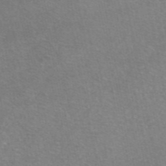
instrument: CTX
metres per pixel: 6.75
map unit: eAb
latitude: 47.3860
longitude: 105.7288
